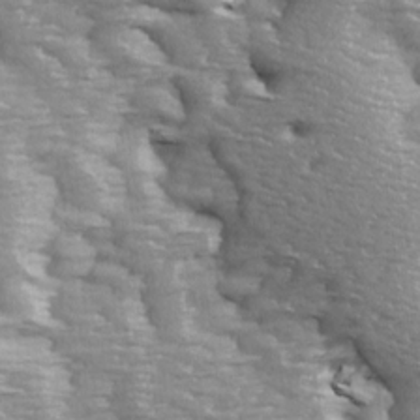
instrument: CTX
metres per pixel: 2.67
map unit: Ave
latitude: 14.1956
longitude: -104.8002
